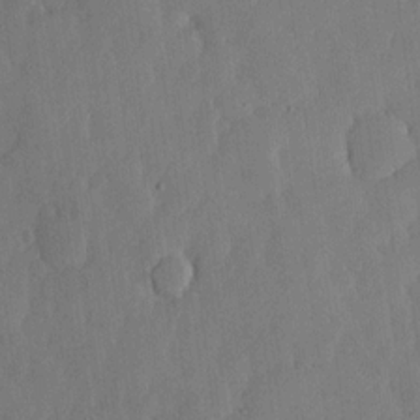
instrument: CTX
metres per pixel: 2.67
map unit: lHvf
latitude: 17.5938
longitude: -115.4993
